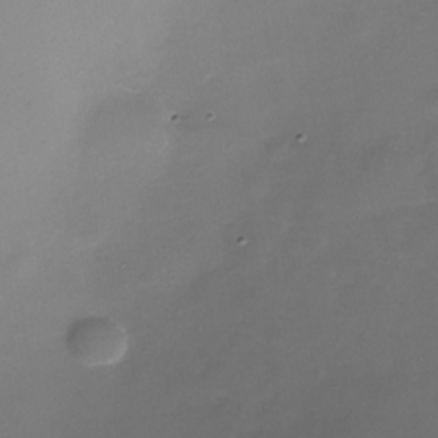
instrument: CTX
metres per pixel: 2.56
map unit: Nhe
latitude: -33.5777
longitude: -87.6883
